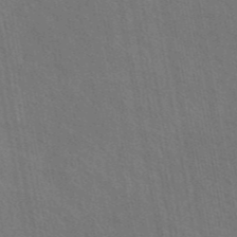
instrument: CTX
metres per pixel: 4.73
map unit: eAb
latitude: 43.5371
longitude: 113.5021
